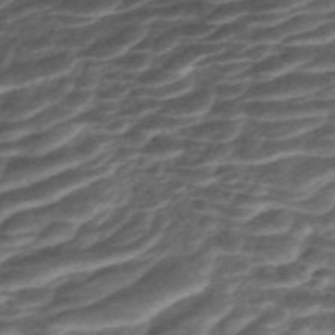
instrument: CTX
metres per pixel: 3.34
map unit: ANa
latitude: -41.7666
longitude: 104.3684
